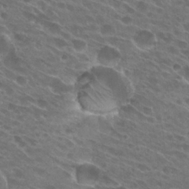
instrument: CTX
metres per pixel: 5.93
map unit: Hto
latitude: 27.6505
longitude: -42.4412
